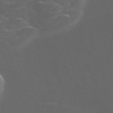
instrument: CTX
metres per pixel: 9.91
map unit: Nve
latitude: -58.5951
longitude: 57.0864
